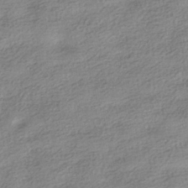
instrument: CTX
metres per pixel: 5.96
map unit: HNhu
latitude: -40.5951
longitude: 96.2929
